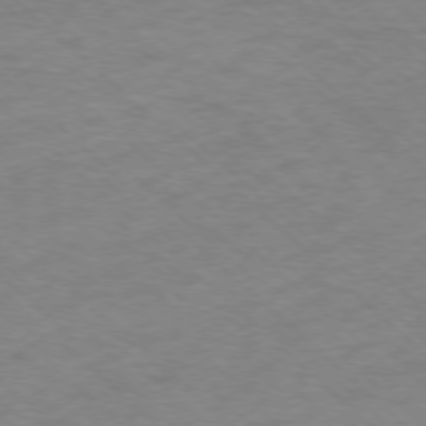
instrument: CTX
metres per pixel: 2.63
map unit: Ap
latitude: -77.0486
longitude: -77.7638
